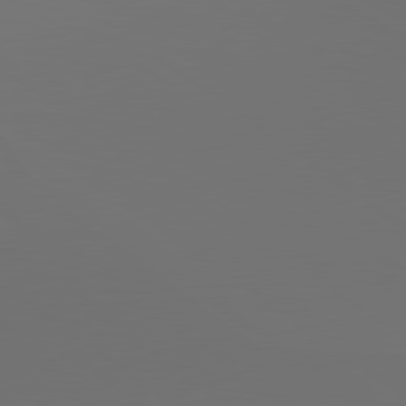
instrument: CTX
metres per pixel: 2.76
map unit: lApd
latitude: 79.7450
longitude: 159.3320
